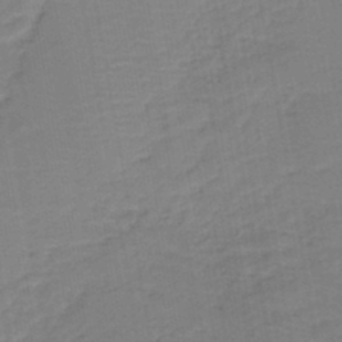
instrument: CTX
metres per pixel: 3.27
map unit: HNb
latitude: -42.2550
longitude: 51.5021
